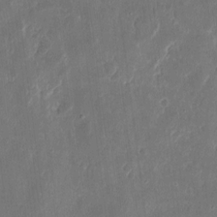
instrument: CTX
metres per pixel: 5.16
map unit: eHh
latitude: 10.8380
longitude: -72.3468
